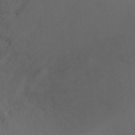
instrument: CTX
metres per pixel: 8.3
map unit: Ht
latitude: -8.8786
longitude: -24.5545
